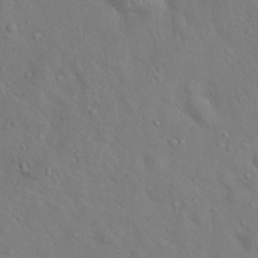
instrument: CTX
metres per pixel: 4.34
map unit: Hto
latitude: 18.4412
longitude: -53.5182
